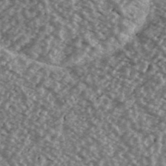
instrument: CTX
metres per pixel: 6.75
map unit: Ave
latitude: 39.6694
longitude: -111.4993
